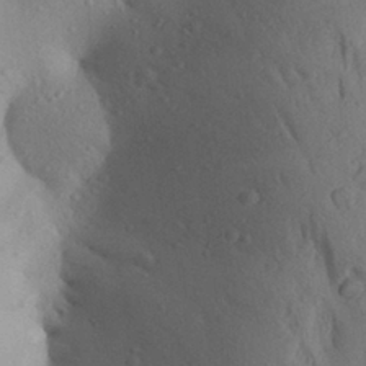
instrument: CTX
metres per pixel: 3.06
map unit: Aa
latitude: 28.3656
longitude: -147.7639
